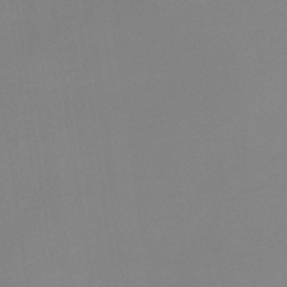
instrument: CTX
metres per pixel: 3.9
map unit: HNb
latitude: -36.4440
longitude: 54.5952
